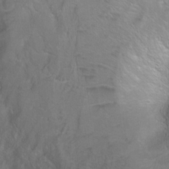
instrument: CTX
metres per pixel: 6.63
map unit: Ht
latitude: 0.0822
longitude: -45.1592
